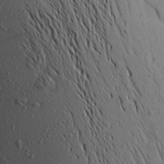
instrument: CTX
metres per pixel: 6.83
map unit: Aa
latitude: 17.4615
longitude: -147.5372
